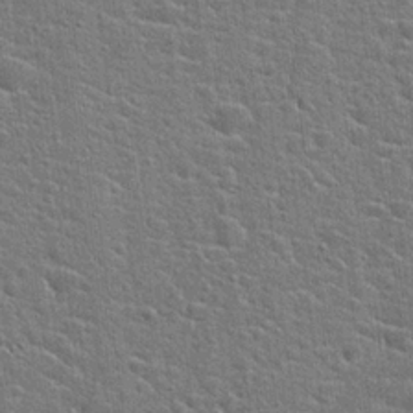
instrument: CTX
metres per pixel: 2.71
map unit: Hto
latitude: 22.8191
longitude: -44.0822
